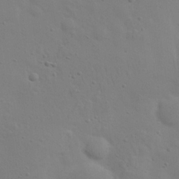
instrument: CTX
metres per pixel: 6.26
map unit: eHh
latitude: 24.1388
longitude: -69.6883
